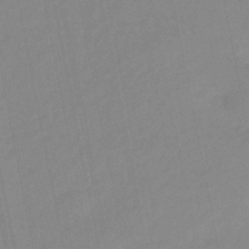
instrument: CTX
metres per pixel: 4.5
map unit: eHb
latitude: -44.0283
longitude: 87.2376
